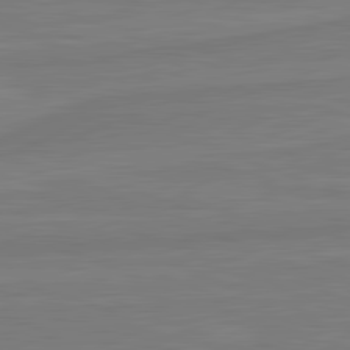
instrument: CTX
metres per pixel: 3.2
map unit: lApd
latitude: 81.8961
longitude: -175.7261
